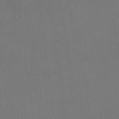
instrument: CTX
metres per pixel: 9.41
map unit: HNhu
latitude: 5.5371
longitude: 7.2754
